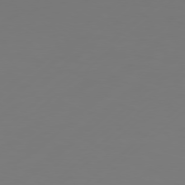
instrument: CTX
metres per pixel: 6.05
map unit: Hpe
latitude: 76.5545
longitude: -130.7247
